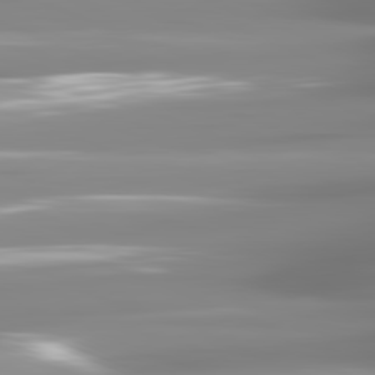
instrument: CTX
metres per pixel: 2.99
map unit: lApd
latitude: 81.6883
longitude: -138.7624
